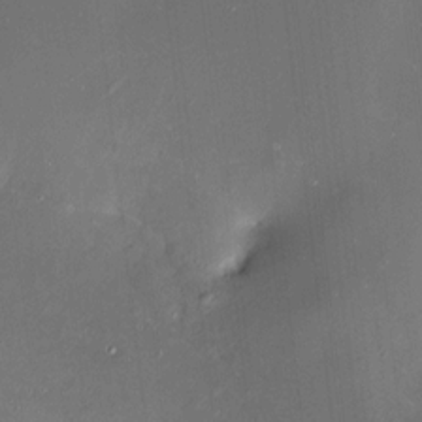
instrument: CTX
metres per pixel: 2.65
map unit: HNhu
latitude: 6.8947
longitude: 8.3684
